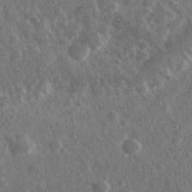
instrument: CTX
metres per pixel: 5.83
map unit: Ave
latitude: 38.2145
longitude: -107.1403
